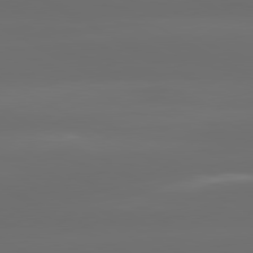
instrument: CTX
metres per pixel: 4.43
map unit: lApd
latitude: 80.5546
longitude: -137.9528
